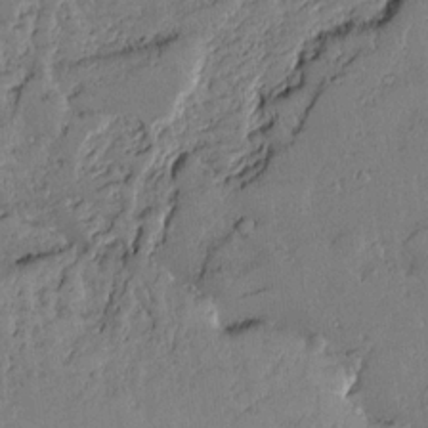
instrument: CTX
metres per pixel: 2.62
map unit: lAvf
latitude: 14.4979
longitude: -127.2915
